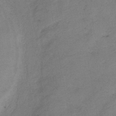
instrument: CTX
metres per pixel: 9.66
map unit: eHb
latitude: -41.9367
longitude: 82.9731
